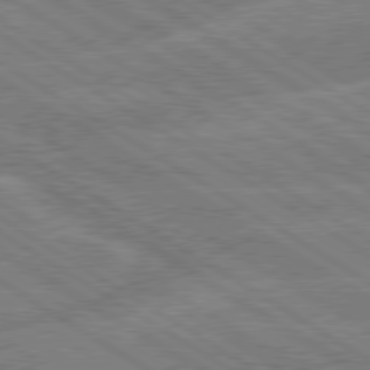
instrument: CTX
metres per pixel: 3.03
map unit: lApd
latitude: 79.5182
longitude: -133.5938
